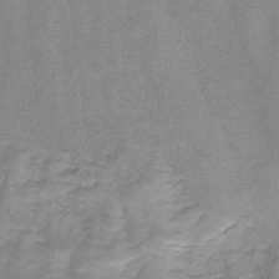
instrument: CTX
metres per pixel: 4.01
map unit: eHb
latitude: -32.2929
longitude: 67.7855
